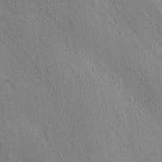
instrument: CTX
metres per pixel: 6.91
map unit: lAa
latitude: 4.3845
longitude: -112.6490
